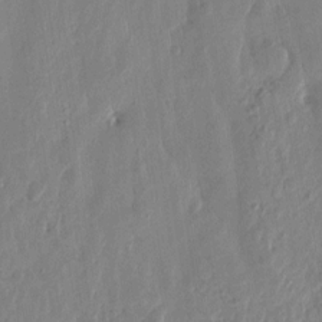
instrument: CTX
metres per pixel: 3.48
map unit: Htu
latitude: 1.7638
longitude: -178.8569
